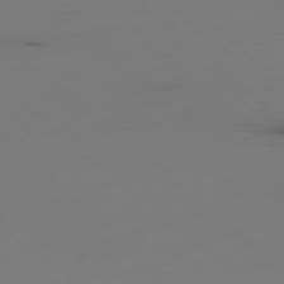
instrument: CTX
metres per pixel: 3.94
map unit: Ap
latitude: -78.5762
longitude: -61.2726
